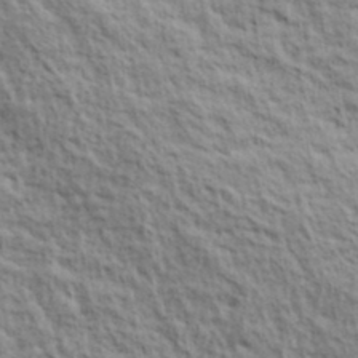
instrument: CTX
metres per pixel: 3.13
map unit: lHvf
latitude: 38.9325
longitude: -89.5183
